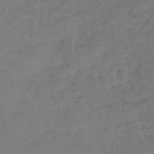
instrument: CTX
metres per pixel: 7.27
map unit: lHb
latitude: -45.4643
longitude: 69.6343
